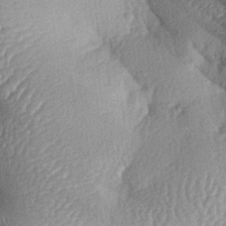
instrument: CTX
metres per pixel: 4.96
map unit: lAa
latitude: -6.3117
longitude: -127.0081
